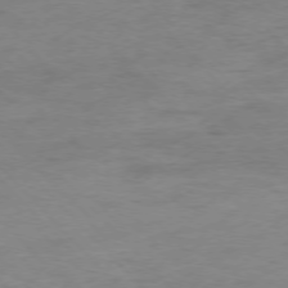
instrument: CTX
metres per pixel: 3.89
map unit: Ap
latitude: -76.9353
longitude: -89.3860
